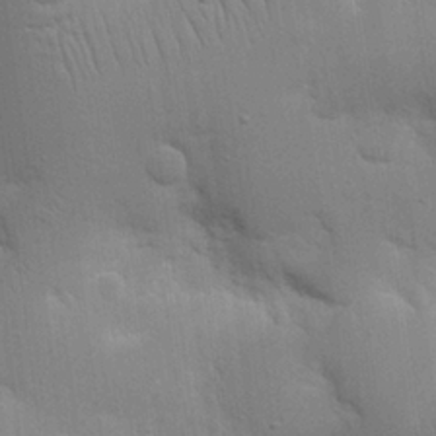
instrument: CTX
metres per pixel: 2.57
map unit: Nhu
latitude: 16.8002
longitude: -74.9325
